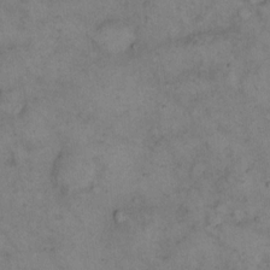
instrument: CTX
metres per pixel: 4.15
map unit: eHh
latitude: 14.5357
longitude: -63.4994
